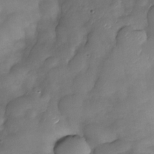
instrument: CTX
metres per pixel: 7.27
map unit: Nhe
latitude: -33.6533
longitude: -143.8206
